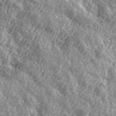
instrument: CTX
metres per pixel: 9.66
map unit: Hve
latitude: 32.0444
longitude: 149.8612
